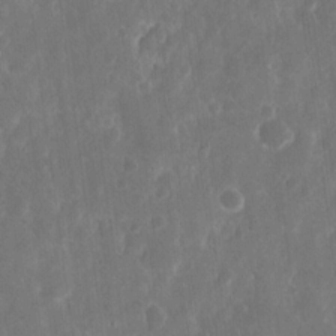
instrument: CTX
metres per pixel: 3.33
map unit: eHh
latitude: 12.1578
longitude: -73.1593
